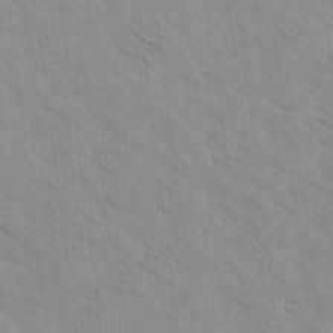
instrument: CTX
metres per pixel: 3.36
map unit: Ave
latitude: -1.7289
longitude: -112.1011
